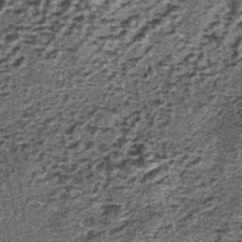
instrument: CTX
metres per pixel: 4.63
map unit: lHb
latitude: -39.4454
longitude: 64.7086
